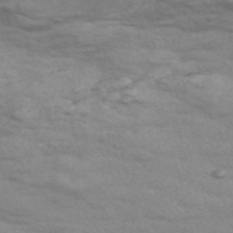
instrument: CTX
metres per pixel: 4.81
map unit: Nve
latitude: -57.7100
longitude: 54.2929
